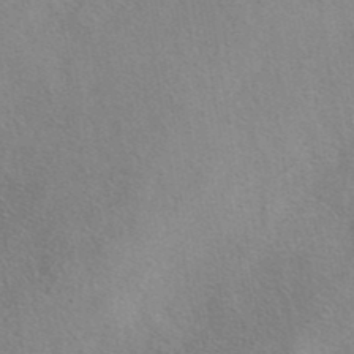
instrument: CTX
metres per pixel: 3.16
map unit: eAb
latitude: 40.1955
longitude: 106.2740
